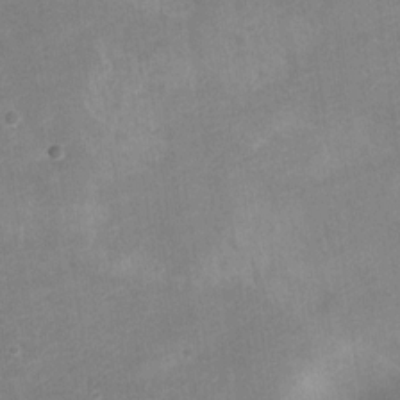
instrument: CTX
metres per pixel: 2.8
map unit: Nve
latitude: -25.8989
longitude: 106.8786
